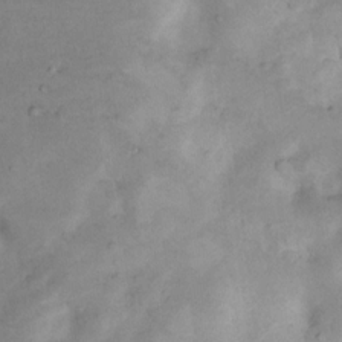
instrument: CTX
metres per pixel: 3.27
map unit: Nhu
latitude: 8.6680
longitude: -22.7435
